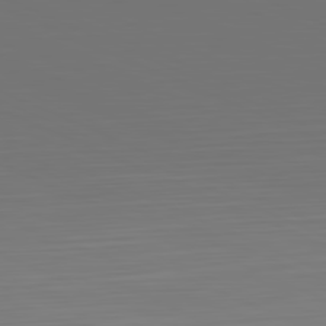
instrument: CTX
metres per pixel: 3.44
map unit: Hpe
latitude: -81.8423
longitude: 19.9178
